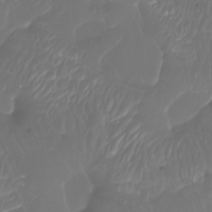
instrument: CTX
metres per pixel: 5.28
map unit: Nhu
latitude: -8.2172
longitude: -80.8947
